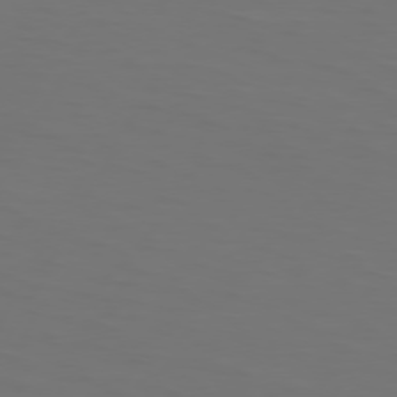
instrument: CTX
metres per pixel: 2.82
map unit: Hpe
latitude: 74.2145
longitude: -125.6505
